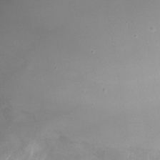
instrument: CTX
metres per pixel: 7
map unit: Nhu
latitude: -23.7478
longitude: -73.1781
